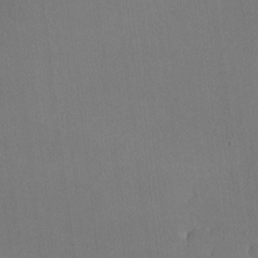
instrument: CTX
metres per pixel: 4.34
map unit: lHvf
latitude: -9.8044
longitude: -100.4412
